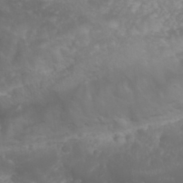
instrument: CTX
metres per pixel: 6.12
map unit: eHh
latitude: 33.6127
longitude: -59.5749
